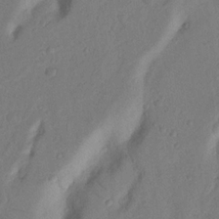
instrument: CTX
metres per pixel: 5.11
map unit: Nhu
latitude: 19.0647
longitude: -77.0269
